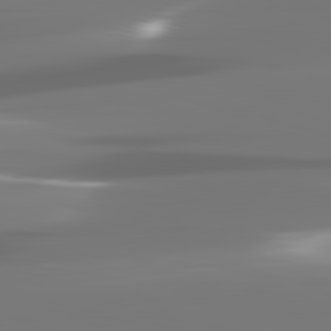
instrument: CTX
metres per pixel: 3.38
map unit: lApd
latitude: 82.2522
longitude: -145.7072
